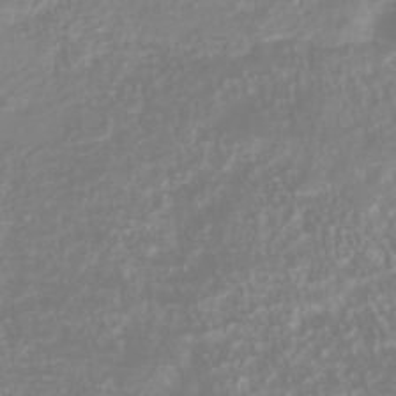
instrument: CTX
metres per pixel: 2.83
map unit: Nhu
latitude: -41.0486
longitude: -84.6113
